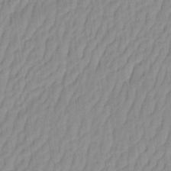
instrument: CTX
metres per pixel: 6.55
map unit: eHh
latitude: -4.0283
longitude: 15.1620
